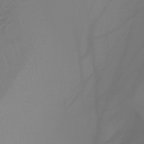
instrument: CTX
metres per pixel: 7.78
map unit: lHb
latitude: -40.9919
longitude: 61.4265
